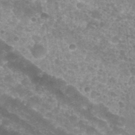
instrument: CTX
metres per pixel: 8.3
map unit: Nhu
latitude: 28.1578
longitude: -54.6868
